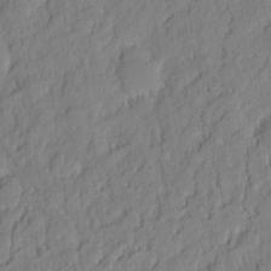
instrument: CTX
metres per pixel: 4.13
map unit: eHh
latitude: 6.7624
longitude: -75.9717
